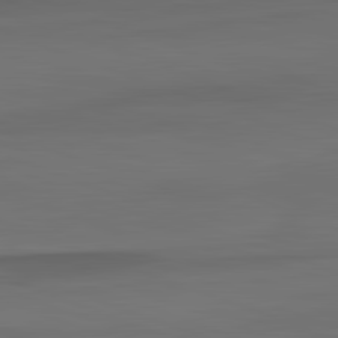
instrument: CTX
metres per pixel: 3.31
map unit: lApd
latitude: 82.5545
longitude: 143.2376
